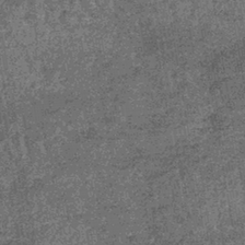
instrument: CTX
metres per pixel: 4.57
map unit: lHb
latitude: -39.9178
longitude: 66.2173
